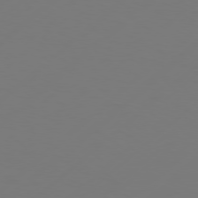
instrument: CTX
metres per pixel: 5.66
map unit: Hpe
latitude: 76.0444
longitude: -131.8206
